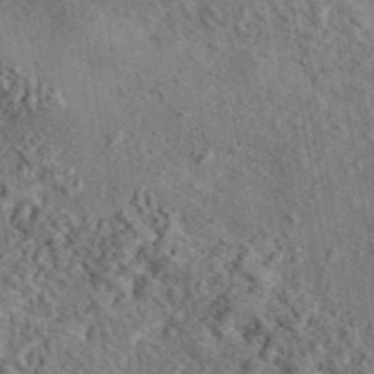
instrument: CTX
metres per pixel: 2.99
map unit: eAb
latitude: 43.3860
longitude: 115.7666
